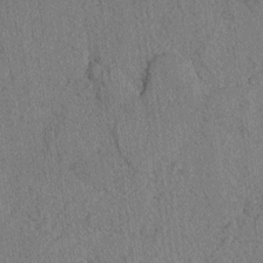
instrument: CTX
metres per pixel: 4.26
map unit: lAvf
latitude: -2.8407
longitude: -109.1781
